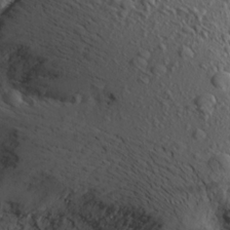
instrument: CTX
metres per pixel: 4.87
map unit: Aa
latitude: 21.6883
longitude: -143.6505
